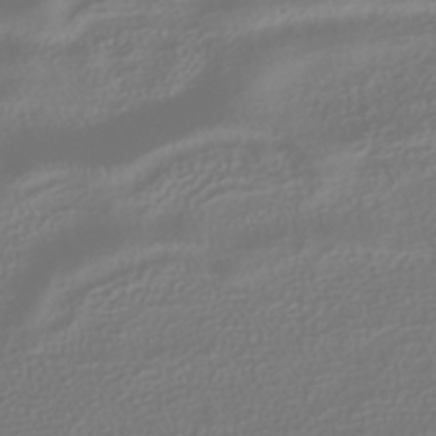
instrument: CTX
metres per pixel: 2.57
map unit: HNhu
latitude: -41.7477
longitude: 106.1228
